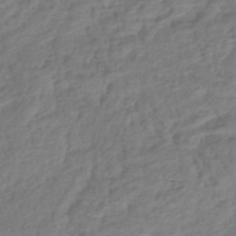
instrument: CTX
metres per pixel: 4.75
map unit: lHb
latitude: -40.8975
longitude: 73.4076
